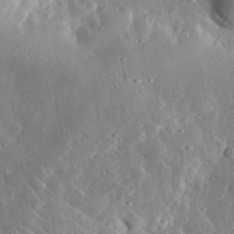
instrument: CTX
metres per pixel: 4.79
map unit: lHvf
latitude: 32.3467
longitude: -85.1214
